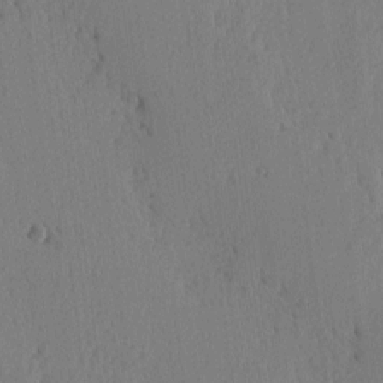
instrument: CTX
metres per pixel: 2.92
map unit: lAvf
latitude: -5.5966
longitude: -113.7072
